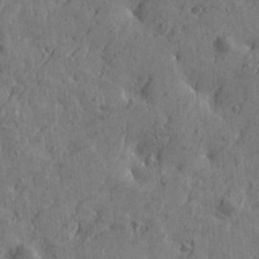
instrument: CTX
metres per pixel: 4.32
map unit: Htu
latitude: -6.2361
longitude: 179.8989
